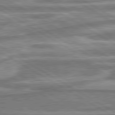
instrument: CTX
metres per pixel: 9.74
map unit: lApd
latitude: 80.5735
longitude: -177.4237
